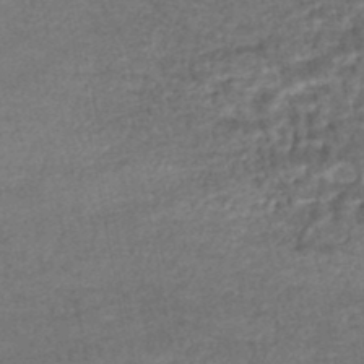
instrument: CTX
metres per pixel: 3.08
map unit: HNhu
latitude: -48.0472
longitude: 102.5952
